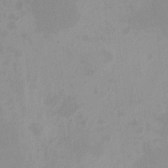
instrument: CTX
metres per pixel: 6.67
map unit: HNhu
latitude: 5.4048
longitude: 8.8219
